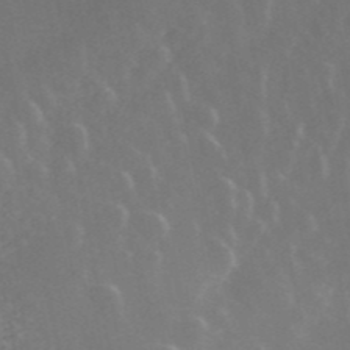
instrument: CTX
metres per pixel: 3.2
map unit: ANa
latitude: 42.8380
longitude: 29.7100
